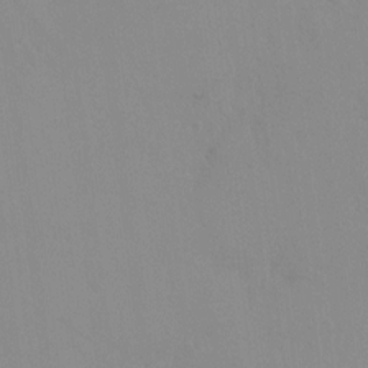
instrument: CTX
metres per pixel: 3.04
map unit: HNhu
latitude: 6.7246
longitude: 2.0849
